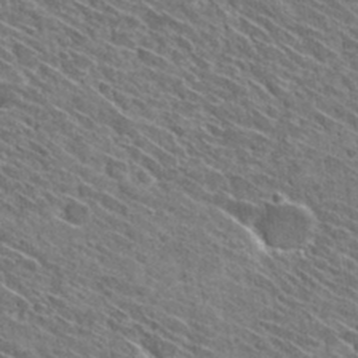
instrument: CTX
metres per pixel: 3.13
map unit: Hto
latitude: 30.1200
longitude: -45.4804
